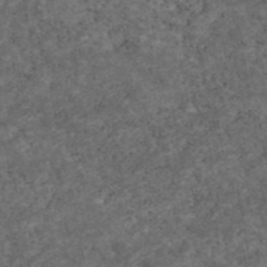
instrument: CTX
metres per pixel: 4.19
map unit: eAb
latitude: 45.5560
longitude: 115.4265
